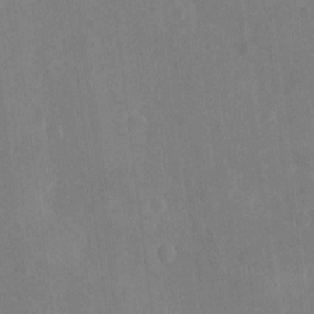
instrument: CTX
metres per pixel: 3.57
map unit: eHh
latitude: 4.5357
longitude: -72.6302
